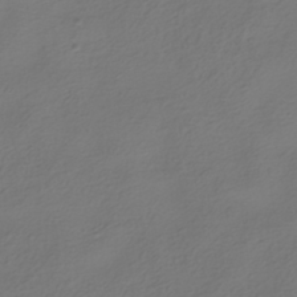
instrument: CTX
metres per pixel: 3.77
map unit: HNhu
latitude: -39.9178
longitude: 103.8045
